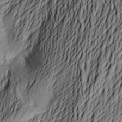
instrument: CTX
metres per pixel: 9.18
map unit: Aa
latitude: 22.9514
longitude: -149.6694
